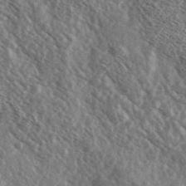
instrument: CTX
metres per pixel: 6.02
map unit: Ave
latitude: 38.2145
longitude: -108.9135
